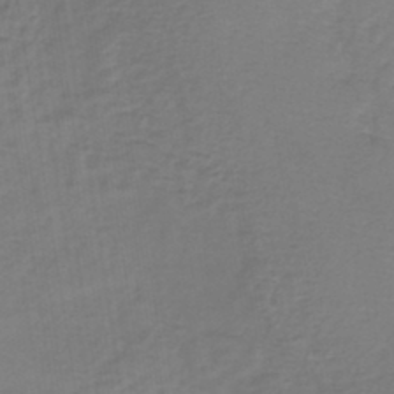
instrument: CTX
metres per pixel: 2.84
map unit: lHb
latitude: -42.3684
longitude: 71.0675
